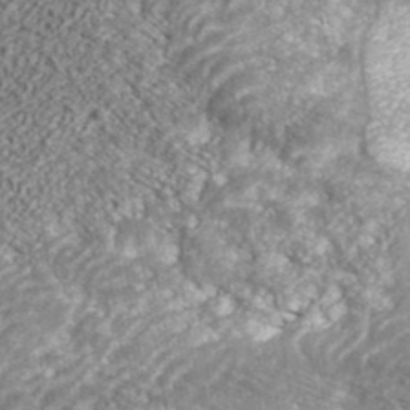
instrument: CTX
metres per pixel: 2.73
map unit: ANa
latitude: 41.3859
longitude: 26.6140
